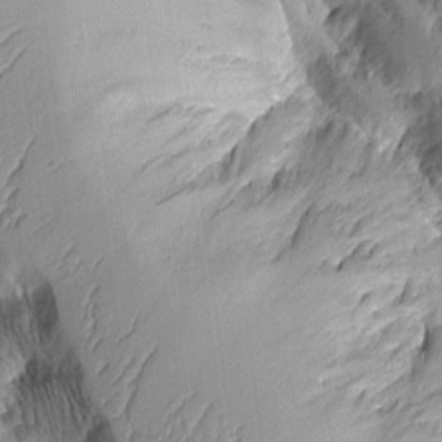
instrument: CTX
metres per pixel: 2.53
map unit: Aa
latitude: 9.5749
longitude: -126.9703
